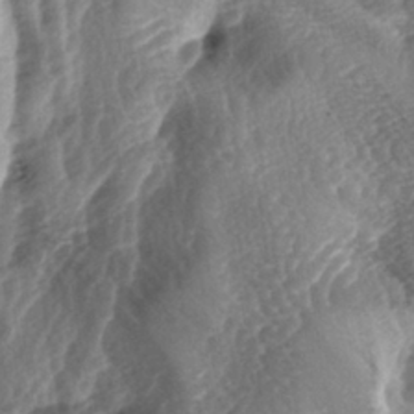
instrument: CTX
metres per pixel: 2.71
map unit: lAa
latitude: -4.3117
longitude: -126.8947
